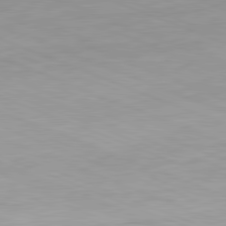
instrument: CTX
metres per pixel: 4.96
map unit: Hpe
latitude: -82.1795
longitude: 14.5952
